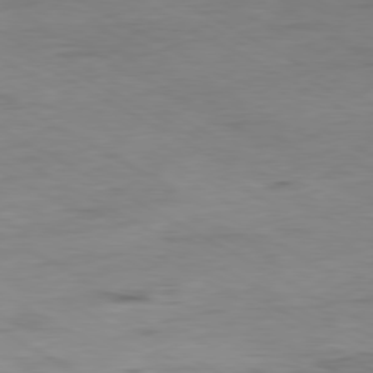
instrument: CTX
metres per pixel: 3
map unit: Ap
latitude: -80.1039
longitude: -77.1781
